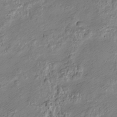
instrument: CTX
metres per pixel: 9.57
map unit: Nve
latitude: -24.2172
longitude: 106.8786
